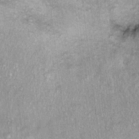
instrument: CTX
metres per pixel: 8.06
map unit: Ht
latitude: 9.9528
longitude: -37.6127
